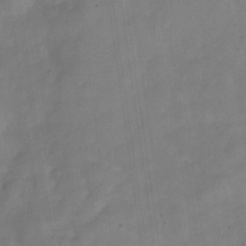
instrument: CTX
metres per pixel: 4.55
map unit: Hve
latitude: -32.2551
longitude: 92.5385
